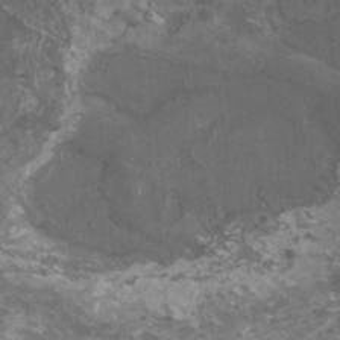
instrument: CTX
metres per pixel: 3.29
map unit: HNhu
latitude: 2.0822
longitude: 0.8219
